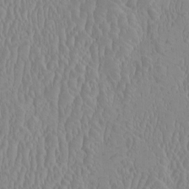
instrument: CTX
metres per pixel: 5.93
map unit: HNhu
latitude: -0.8030
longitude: 1.3888
